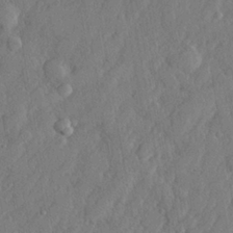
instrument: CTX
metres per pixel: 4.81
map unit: lHvf
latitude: 22.9136
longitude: 143.7666
